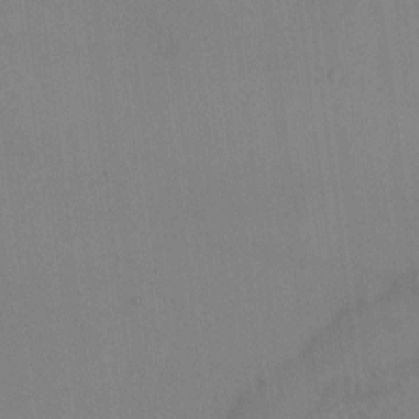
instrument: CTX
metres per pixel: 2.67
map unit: HNhu
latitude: 5.1970
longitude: 7.1998
